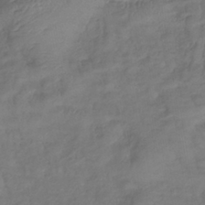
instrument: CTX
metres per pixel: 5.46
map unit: lHb
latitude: -38.8786
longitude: 75.0676
